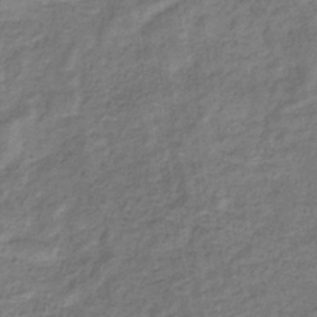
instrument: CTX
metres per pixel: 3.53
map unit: eHb
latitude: -33.7478
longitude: 74.7652
